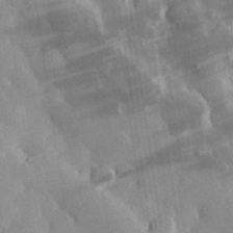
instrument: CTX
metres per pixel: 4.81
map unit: eHh
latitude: 30.1389
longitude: -79.4994
